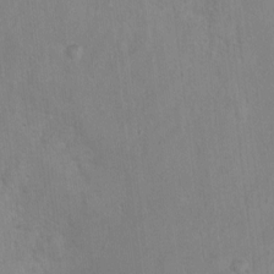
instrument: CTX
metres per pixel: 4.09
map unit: Nhu
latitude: 0.9891
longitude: -16.7435
